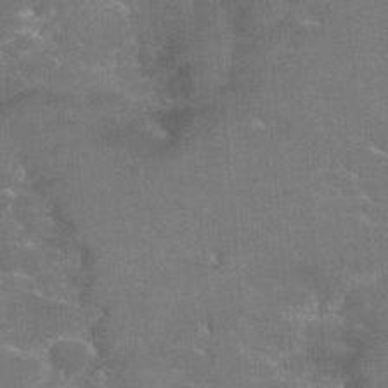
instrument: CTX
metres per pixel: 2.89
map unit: Hto
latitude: 36.2334
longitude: -46.5168
